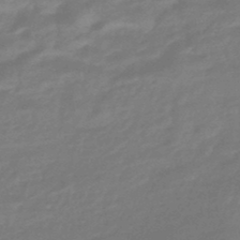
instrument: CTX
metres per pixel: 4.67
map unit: HNhu
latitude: -46.3684
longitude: 90.3496
